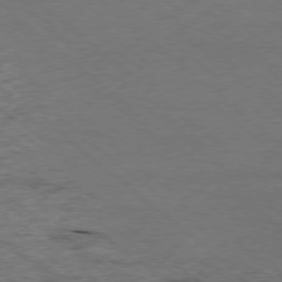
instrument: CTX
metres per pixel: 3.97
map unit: Ap
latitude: -78.6896
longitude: -85.7828
